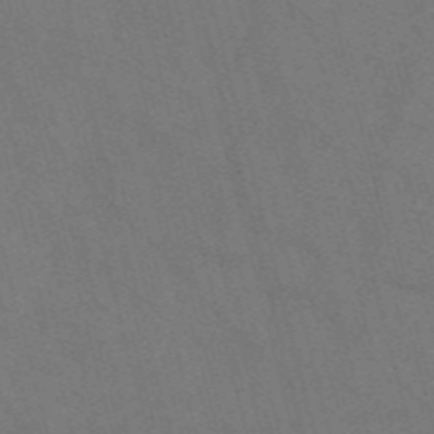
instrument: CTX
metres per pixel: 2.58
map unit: Nve
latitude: -57.6722
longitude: 51.6911
